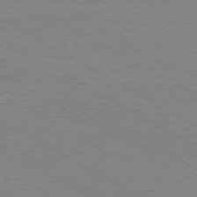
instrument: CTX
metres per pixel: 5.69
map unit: Hpe
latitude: -80.5007
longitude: 16.9164
